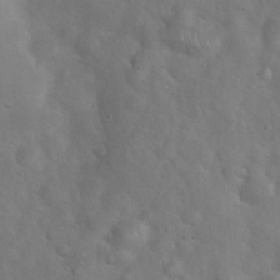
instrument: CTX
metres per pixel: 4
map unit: Hto
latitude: 18.3845
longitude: -53.7072
